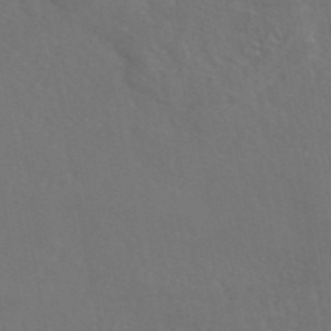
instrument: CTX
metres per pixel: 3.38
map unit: eAb
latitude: 45.8394
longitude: 112.8975
